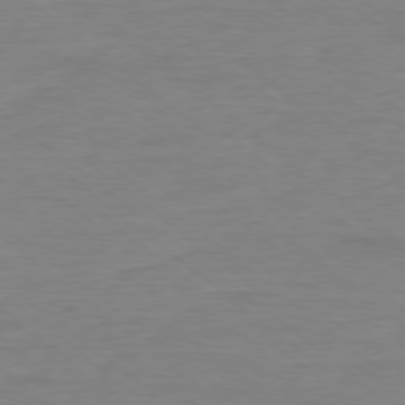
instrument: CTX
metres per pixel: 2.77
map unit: Ap
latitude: -78.5195
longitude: -89.5183
